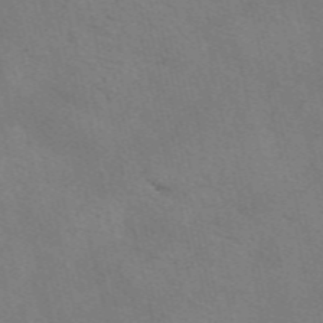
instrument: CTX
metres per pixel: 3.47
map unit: eAb
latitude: 50.9135
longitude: 108.9164
